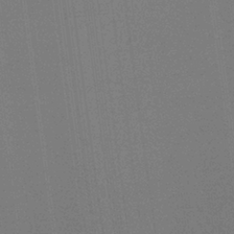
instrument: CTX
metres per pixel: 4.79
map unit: HNb
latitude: -35.4265
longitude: 54.6708
